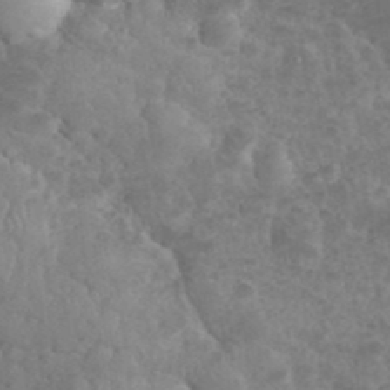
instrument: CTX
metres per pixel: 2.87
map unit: eHh
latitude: 34.6301
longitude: -62.3845
